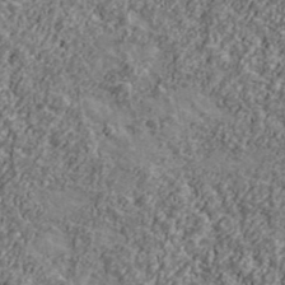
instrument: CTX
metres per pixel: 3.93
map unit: Ave
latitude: 42.7057
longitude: -111.4805
